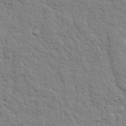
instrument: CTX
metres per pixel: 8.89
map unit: lHvf
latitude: 24.4223
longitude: 143.5777
